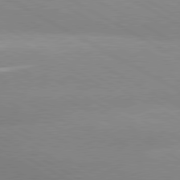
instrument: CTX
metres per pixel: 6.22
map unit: lApd
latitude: 80.1767
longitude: -147.7072
